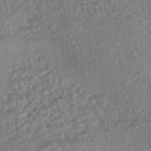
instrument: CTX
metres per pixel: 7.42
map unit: HNhu
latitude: -45.1620
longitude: 97.8611
